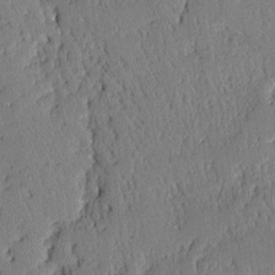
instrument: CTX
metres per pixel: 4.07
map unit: Aa
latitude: 11.8017
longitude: -127.9339
